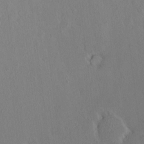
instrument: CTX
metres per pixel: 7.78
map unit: HNhu
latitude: 5.7261
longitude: 10.9164
